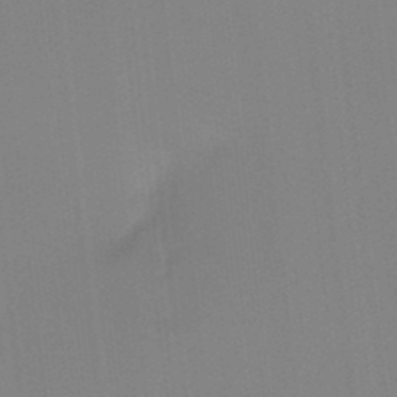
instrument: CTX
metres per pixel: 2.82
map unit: Hto
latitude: -8.4629
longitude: -49.0458
